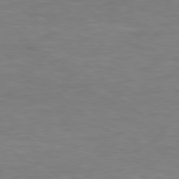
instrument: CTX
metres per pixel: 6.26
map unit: Hpe
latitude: 79.1781
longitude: -128.4412
